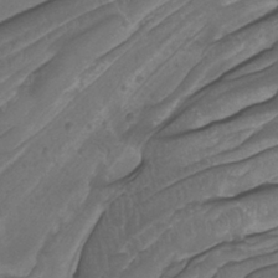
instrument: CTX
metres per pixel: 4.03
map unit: Htu
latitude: -13.3888
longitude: -70.2522
